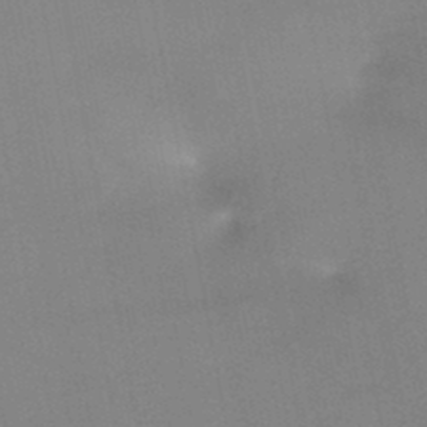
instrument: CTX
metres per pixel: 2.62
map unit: HNb
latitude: -46.2739
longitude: -44.7435
